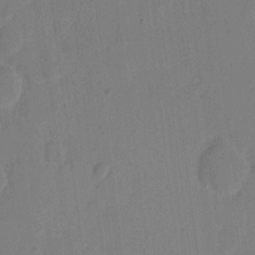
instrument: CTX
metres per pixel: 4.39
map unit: eHh
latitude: 7.6505
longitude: -65.7639
